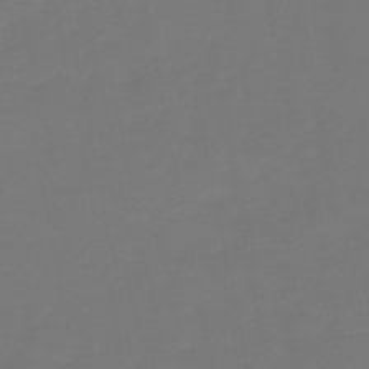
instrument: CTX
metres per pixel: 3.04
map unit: lHb
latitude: -49.7100
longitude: 78.7085
